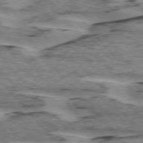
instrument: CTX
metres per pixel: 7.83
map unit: lApd
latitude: 75.6316
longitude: -77.6316
